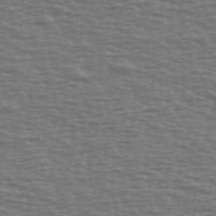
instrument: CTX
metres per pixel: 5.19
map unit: Ave
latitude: 38.7246
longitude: -113.8016
